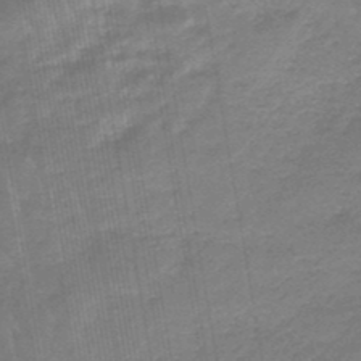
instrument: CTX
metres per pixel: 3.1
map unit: lHb
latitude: -47.6910
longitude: 76.1795
